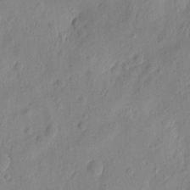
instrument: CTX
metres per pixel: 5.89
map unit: eHh
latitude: 7.1781
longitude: -75.0081
